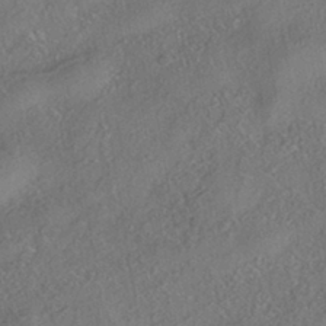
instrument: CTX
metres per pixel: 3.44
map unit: HNhu
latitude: -41.5777
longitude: 107.7289
